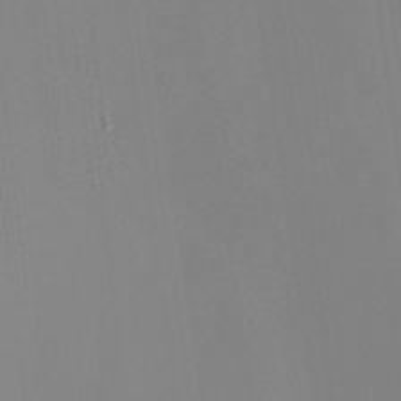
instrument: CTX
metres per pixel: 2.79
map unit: HNhu
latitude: 9.9150
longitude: 10.7652
